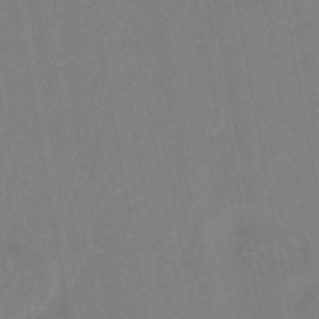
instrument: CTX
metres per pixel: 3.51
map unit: HNhu
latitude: -46.5007
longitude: 93.1998
